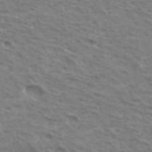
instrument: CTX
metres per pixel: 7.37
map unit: Hto
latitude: 32.6868
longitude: -41.2348
